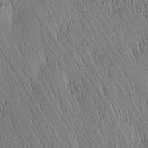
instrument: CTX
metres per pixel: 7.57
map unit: Nhu
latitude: -4.9541
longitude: -150.1577
